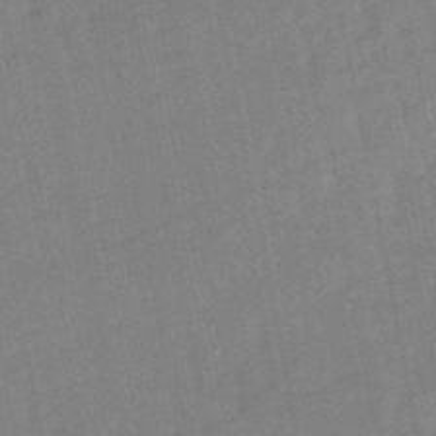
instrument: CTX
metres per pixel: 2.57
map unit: lHb
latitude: -49.0487
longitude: 78.1605
